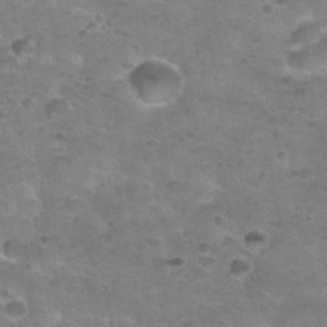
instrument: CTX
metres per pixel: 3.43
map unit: Nhu
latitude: 31.3482
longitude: -52.8191
